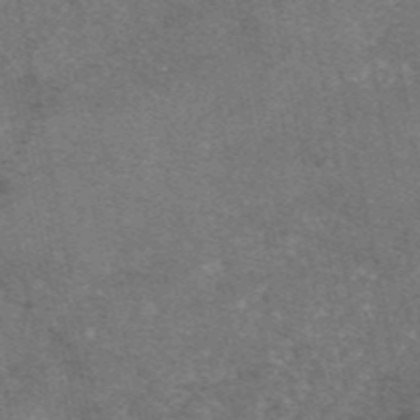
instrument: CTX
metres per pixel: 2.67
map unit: eAb
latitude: 47.4238
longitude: 105.1809
